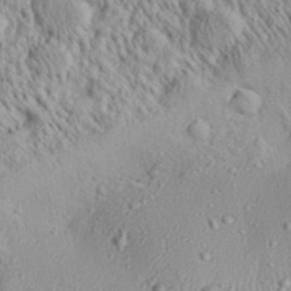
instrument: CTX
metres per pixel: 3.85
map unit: Aa
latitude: 31.9339
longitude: -134.4223
